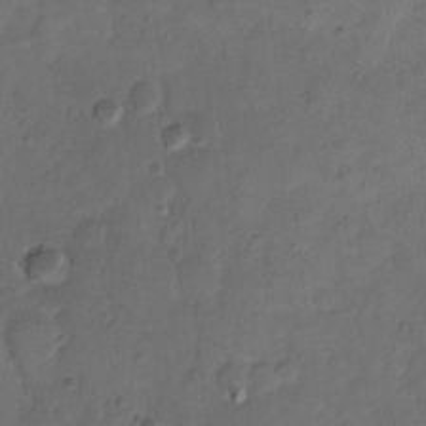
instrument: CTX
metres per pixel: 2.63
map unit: eHh
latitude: 13.5560
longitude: -65.8205
